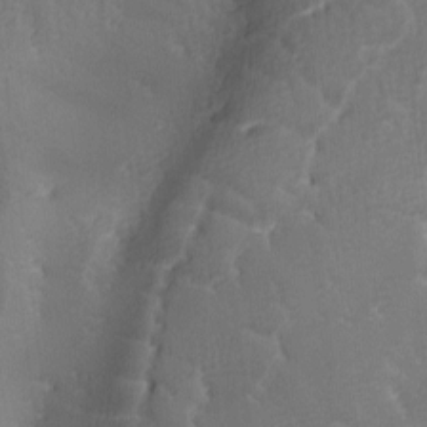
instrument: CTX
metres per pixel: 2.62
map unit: Ave
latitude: -7.6533
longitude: -122.7435
